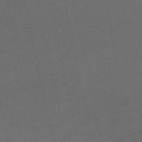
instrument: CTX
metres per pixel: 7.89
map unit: lHb
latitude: -48.4062
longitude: 72.9164
